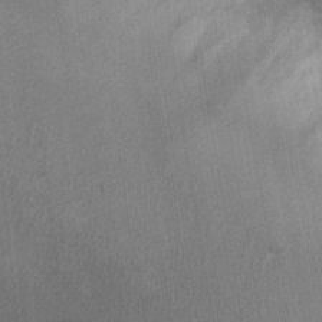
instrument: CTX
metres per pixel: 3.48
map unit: Ht
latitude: -3.5399
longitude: -15.4616
